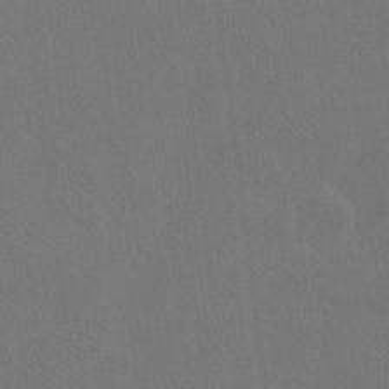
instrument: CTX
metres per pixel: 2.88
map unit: eHh
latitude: -7.8800
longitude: -68.9891
